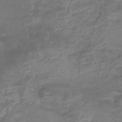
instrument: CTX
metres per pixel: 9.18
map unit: Nhe
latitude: -47.9745
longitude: -170.8002
